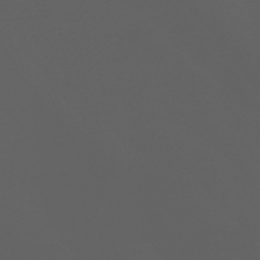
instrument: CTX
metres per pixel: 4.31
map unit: Hve
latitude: -31.0297
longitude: 94.0094
